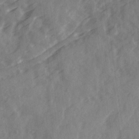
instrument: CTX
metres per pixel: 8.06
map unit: Ave
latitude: 19.3859
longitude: -131.1970
